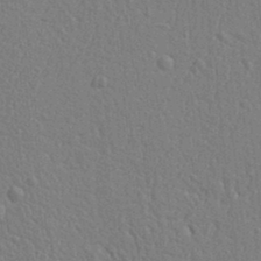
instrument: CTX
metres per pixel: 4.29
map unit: Ht
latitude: 9.5182
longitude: -76.8002
